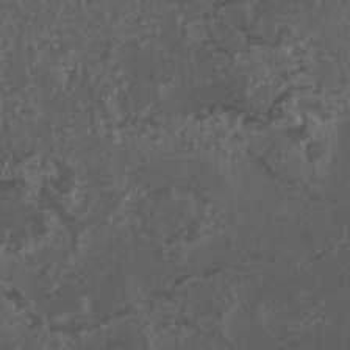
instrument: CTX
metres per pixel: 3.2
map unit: HNhu
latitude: 2.3845
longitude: 3.4454
